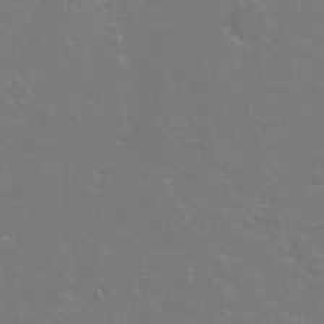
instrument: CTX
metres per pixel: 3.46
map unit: Hto
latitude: -4.2550
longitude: -35.1403
